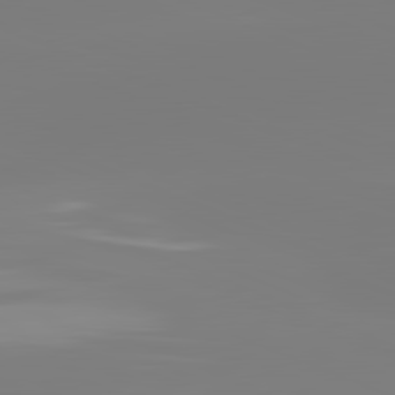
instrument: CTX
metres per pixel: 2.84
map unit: lApd
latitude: 81.7261
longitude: -159.6883
